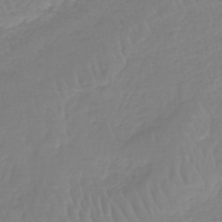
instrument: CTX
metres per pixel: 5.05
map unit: lHb
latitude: -40.5574
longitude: 67.3132
